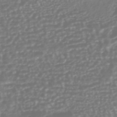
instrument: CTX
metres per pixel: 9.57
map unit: HNhu
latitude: -46.0283
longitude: 105.2376
